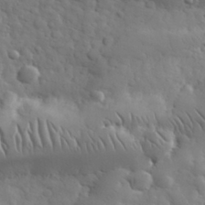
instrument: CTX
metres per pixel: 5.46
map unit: eHh
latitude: 32.1011
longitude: -69.1214
